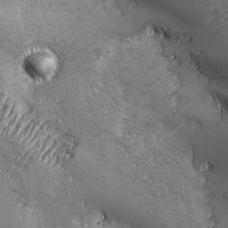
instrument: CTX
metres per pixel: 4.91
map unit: Ave
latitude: -7.1431
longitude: -121.1592
